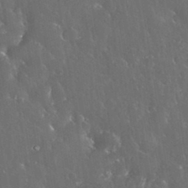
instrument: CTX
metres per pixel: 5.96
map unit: eHh
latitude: 33.7072
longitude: -62.6491
